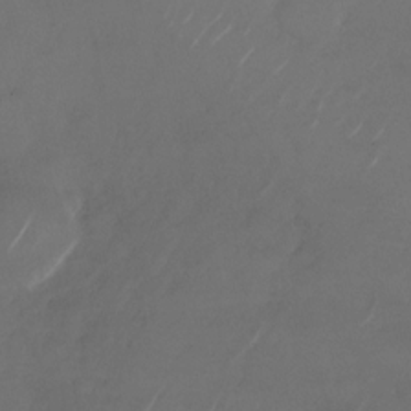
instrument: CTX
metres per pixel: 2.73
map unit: Nhu
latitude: -28.3306
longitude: -70.8380
